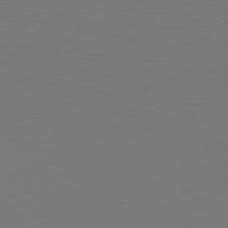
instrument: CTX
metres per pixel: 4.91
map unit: Hpe
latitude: 76.6679
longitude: -130.8380
